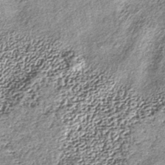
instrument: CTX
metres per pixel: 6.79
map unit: lHb
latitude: -38.5196
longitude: 67.9745
